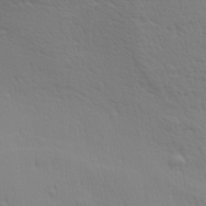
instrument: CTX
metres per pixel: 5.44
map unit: Aa
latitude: 28.3467
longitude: -139.1592
